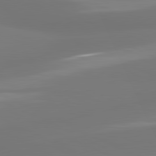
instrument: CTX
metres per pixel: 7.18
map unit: lApd
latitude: 81.4426
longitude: -165.0081
